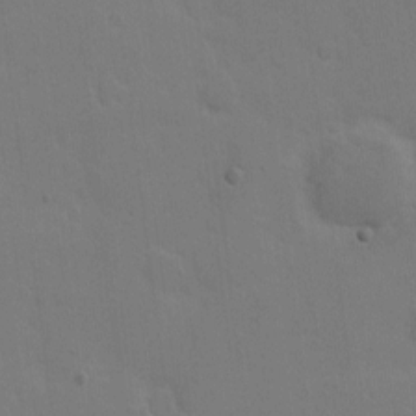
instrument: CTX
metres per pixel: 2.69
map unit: eHh
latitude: 7.0458
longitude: -66.0255
